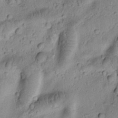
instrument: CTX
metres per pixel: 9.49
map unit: Htu
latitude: -1.3321
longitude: 173.4643
